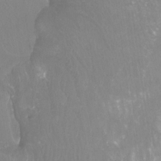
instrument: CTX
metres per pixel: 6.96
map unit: Htu
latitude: -6.7085
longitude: -49.0269
